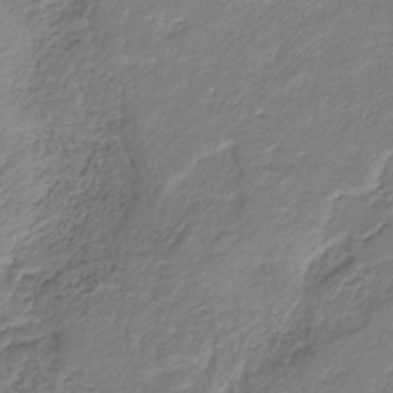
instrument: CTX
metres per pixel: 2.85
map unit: HNb
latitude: -34.2739
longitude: 61.5021
